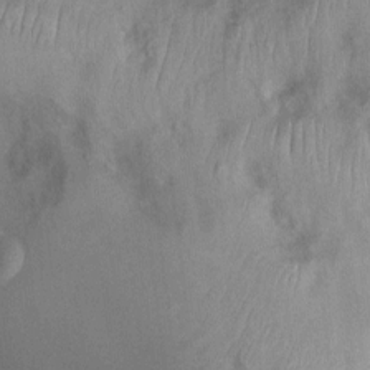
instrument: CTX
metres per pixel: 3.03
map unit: Nhu
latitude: 0.4223
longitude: -18.1200
